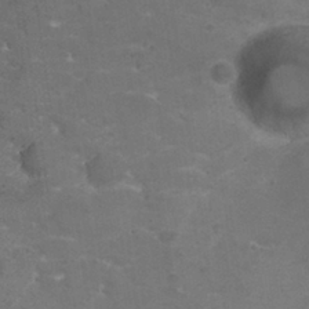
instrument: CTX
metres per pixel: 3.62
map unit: Nhu
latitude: 29.5560
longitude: -49.3671
